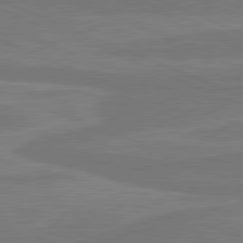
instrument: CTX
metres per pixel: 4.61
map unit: lApd
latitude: 81.6316
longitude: 168.1039
